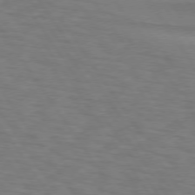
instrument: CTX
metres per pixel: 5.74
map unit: lApd
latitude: 74.4223
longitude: -77.6316
